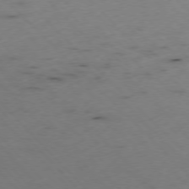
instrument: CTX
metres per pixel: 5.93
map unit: Ap
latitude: -77.0297
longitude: -61.1025
